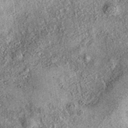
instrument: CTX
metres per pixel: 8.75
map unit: eAb
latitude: 37.4804
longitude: 108.1228
